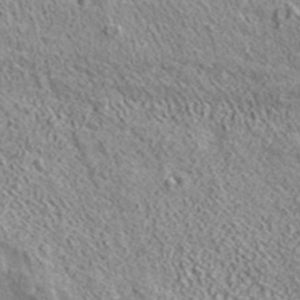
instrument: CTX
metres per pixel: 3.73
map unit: ANa
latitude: 42.8569
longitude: -88.6680
